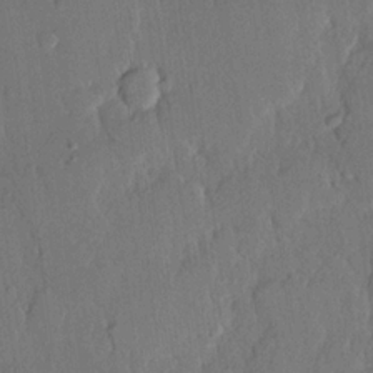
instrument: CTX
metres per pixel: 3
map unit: lHvf
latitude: 20.2334
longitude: 146.3306
